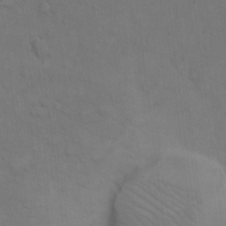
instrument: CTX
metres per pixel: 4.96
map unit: Hto
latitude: 7.3293
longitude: -61.0080
